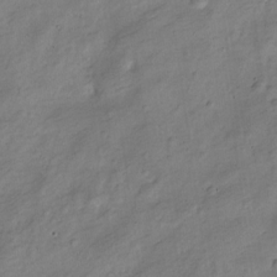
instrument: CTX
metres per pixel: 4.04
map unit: Nve
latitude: -25.1431
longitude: 106.3118
